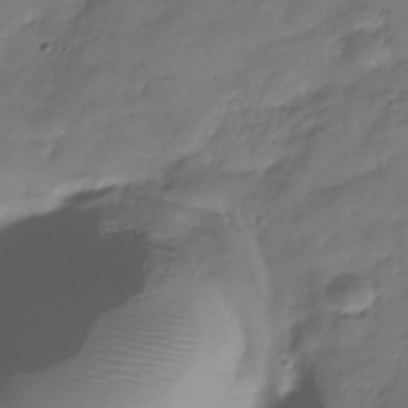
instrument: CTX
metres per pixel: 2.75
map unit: Hve
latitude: -31.0675
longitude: 90.8786
